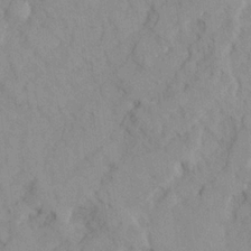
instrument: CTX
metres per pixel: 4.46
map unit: Ave
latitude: 21.9339
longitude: -130.5168
